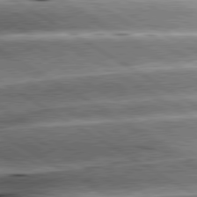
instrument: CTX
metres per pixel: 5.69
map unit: lApd
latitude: 80.3845
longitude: -142.4412
